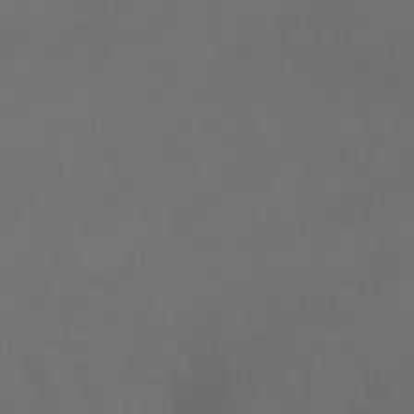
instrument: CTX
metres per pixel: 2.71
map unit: lHb
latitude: -42.9730
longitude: 65.8234
